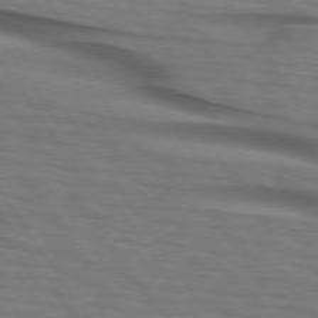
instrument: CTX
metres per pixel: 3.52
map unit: lApd
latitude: 74.2334
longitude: -77.8583
